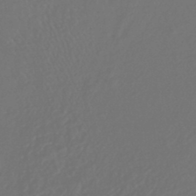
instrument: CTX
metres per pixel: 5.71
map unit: lHb
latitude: -43.5021
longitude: 75.7100
